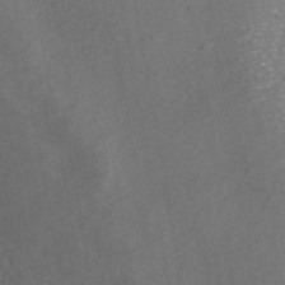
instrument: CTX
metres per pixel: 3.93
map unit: ANa
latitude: 43.3860
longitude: 25.3321
